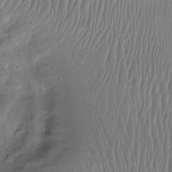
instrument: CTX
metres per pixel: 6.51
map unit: Htu
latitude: -14.6708
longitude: -45.1403
